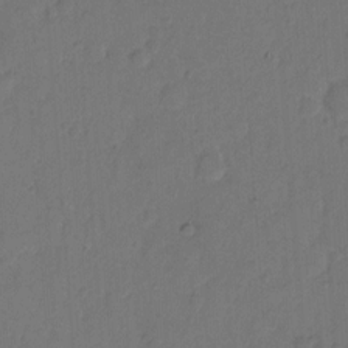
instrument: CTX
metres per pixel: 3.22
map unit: Hto
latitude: 7.8583
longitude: -61.6127
